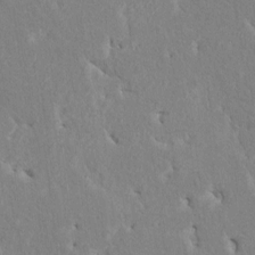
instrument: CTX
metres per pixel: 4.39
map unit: HNhu
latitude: 7.6316
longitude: -3.0458
